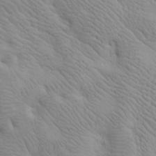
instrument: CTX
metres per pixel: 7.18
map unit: lAa
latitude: -9.9178
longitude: -125.6316
